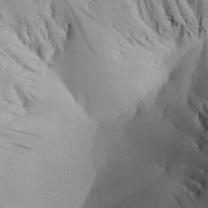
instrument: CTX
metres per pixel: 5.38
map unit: Aa
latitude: 25.3481
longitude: -144.7246
